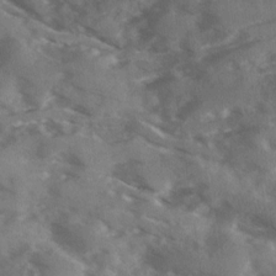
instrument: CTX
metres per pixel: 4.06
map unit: Ave
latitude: 18.3278
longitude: -131.0081
